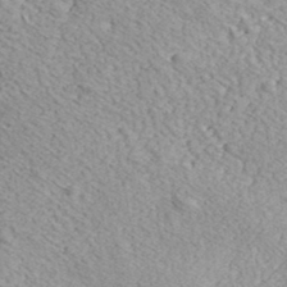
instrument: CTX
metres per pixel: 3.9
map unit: eHh
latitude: 37.6694
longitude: -79.8773
